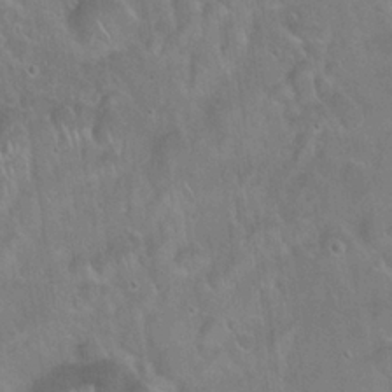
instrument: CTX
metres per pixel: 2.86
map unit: Hto
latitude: 21.7450
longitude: -51.8205
